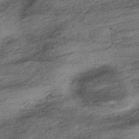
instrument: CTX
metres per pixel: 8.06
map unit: HNhu
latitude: -42.6329
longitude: 104.4062
